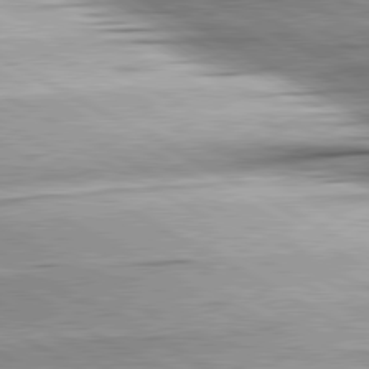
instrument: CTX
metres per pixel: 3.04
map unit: lApd
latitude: 80.4223
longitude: -157.2914
